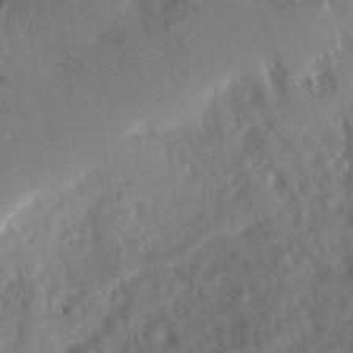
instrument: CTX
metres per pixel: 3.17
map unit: Ave
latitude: -0.8975
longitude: -111.4427
